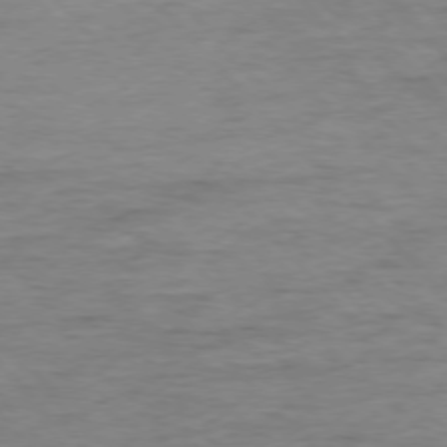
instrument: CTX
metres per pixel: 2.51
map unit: Ap
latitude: -76.9542
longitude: -89.4616
